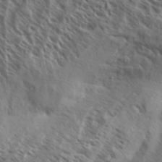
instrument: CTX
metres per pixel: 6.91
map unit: Aa
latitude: 33.2726
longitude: -138.9325
